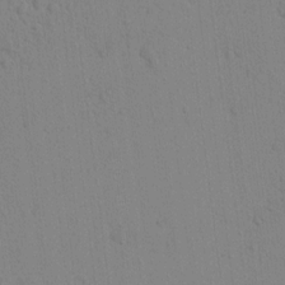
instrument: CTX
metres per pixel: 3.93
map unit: lAvf
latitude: 8.7246
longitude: 167.3321
